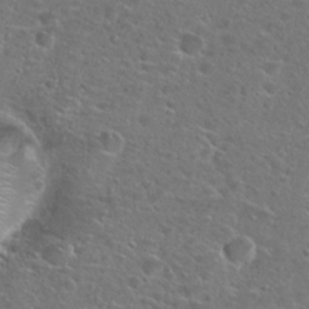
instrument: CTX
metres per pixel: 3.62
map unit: Hto
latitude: 25.4048
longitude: -49.5749
